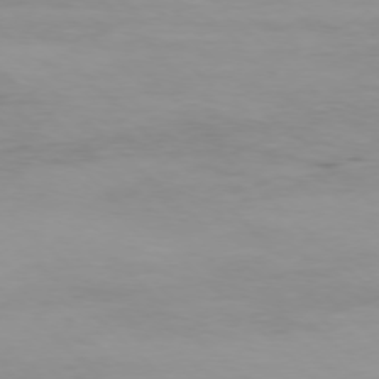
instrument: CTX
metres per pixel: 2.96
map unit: Ap
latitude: -76.5574
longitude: -68.0822
